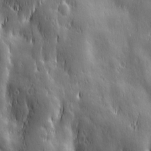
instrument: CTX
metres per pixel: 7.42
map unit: Ave
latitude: 13.3482
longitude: -104.7058
